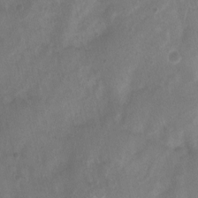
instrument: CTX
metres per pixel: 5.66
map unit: Nhu
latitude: 5.2537
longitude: -16.8947
